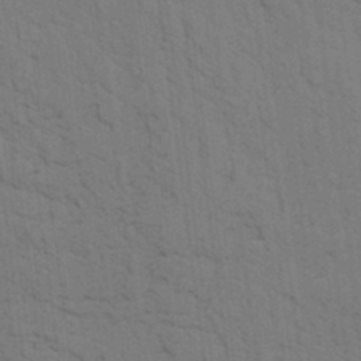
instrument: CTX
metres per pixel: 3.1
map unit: lAvf
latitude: 25.7449
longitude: -111.7828
